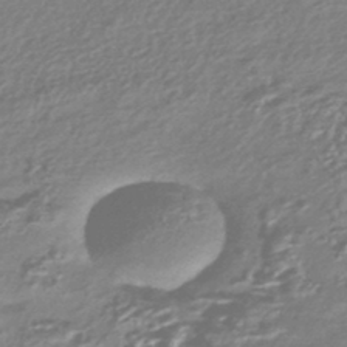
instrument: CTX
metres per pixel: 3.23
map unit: HNhu
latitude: -44.4818
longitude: 93.4832
